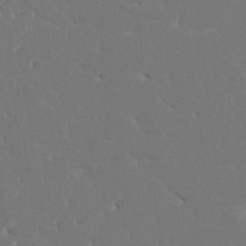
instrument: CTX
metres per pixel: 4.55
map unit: HNhu
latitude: 6.9136
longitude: -4.6301
